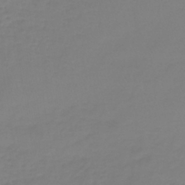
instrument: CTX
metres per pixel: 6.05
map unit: lHb
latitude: -42.0283
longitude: 60.2173
